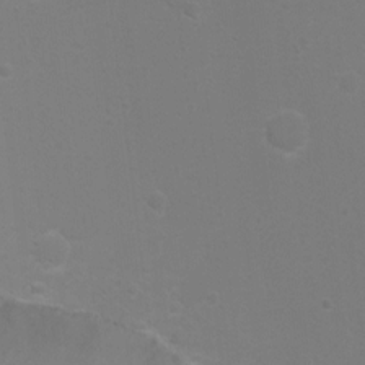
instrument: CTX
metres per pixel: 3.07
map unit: Ht
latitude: 2.5357
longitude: -28.7246
